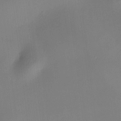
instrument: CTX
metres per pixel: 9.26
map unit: HNhu
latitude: 8.7624
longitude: 9.8422
